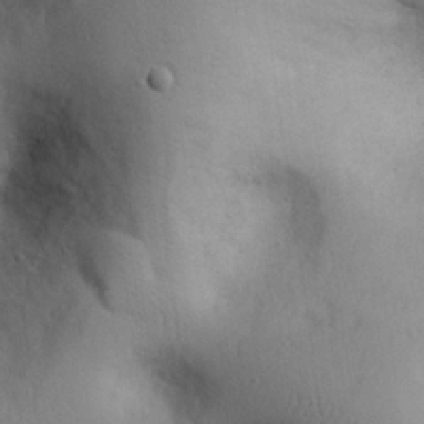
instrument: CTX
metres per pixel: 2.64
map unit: eHh
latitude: 25.8961
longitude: -75.5182
